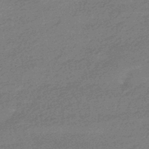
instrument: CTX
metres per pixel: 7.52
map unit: HNhu
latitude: -42.9919
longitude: 93.1242
